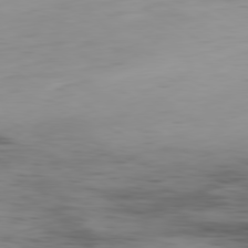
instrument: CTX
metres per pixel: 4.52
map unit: Hpe
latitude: -80.4440
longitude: 17.7856
